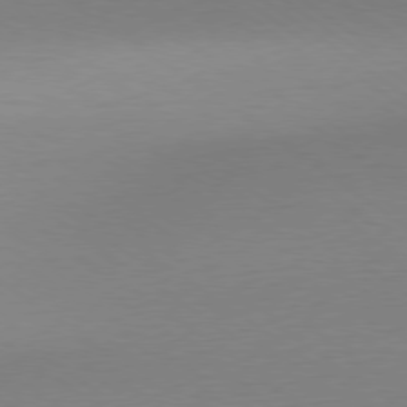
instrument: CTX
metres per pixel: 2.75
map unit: Ap
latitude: -79.2376
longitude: -55.4048
